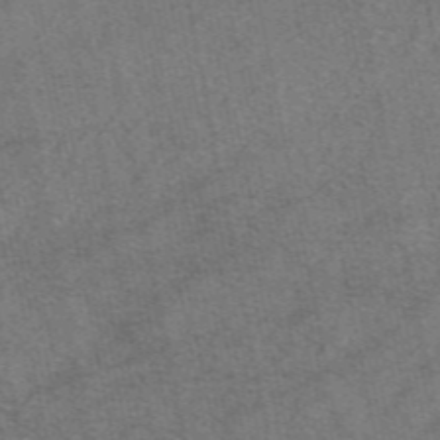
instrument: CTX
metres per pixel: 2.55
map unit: eAb
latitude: 48.5924
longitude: 108.0661
